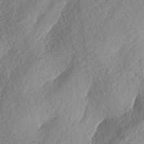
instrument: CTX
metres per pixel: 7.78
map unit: lAa
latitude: -3.3698
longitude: -128.2144
